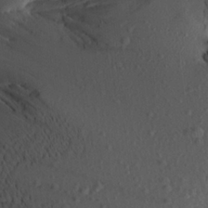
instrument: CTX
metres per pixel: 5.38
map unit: Aa
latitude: 21.5182
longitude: -146.5357
